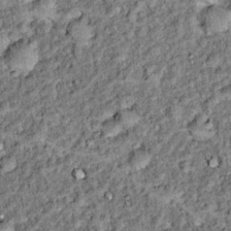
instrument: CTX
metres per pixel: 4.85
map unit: Hto
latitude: 14.7058
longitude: -35.6316
